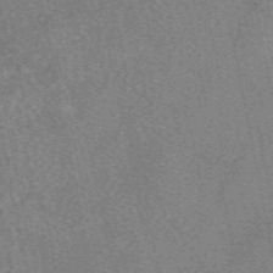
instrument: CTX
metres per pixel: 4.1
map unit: eAb
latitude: 48.4979
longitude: 109.5399
